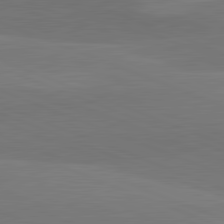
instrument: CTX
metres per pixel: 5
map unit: lApd
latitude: 82.1577
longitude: 137.5021
